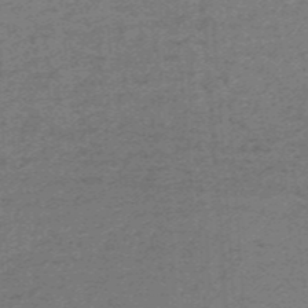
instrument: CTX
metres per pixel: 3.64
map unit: HNb
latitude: -55.0298
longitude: -45.8772
